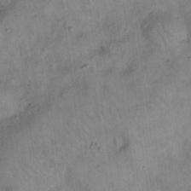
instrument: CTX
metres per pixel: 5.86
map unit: eHh
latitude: 20.9703
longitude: -61.0836
